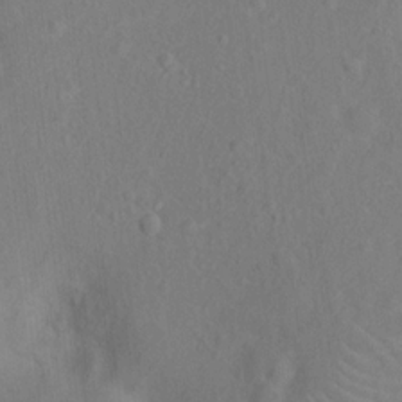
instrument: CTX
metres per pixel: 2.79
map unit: Ht
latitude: 13.9339
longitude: -41.5749
